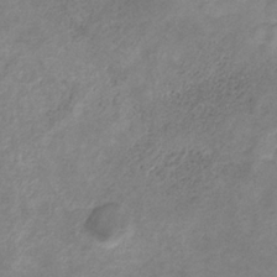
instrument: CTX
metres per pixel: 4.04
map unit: HNb
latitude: -31.8422
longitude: 61.1809
